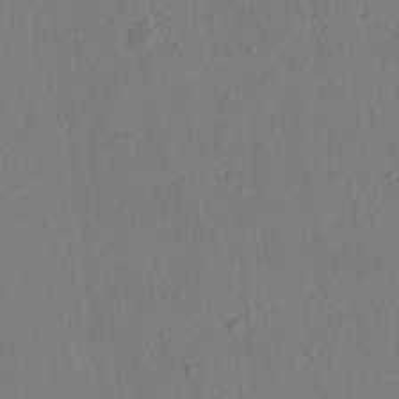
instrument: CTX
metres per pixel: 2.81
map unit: lAvf
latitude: 8.1389
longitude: 169.7477
